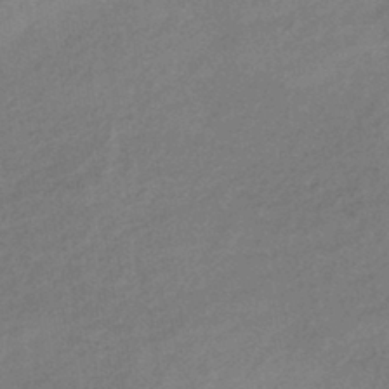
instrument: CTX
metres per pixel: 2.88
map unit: eHb
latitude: -41.5399
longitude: 83.7100
